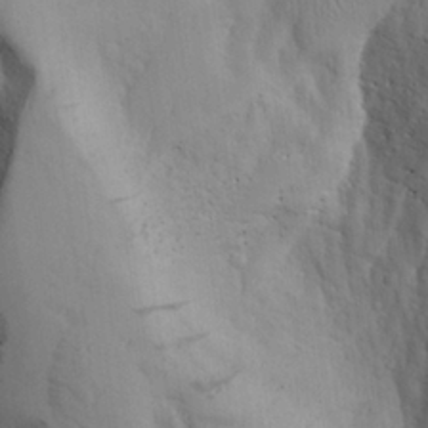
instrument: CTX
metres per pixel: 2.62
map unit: Aa
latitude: 25.9150
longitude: -132.0255
